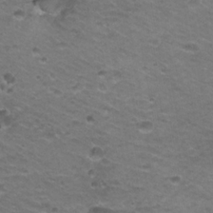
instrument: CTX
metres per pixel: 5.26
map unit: Hto
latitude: 21.0837
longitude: -32.5357
